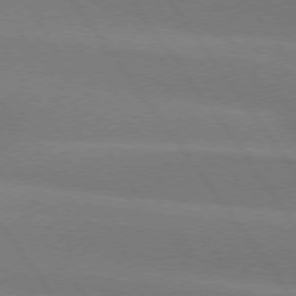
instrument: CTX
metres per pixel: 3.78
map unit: lApd
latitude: 74.3467
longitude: -63.5938
